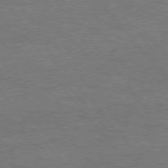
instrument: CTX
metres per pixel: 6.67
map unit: Hpe
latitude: 75.5182
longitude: -152.0255
